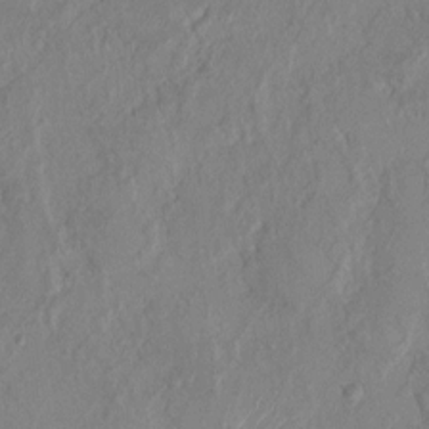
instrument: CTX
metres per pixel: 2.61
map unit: HNhu
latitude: 7.9528
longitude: -5.7261
